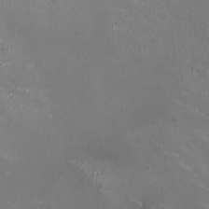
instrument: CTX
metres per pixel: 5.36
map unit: HNhu
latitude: 0.6868
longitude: -3.1025
